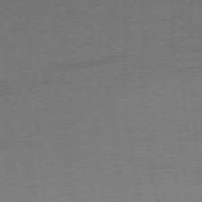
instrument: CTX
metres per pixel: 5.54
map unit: Ap
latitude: -74.9353
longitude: -74.3845
